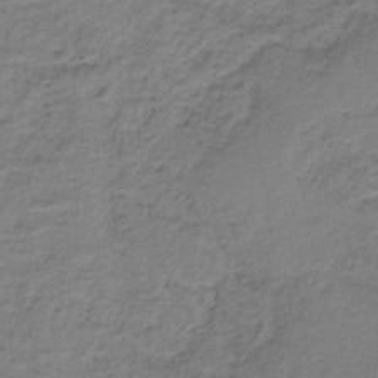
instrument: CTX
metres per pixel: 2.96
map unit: HNb
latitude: -36.6518
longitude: 54.1228
